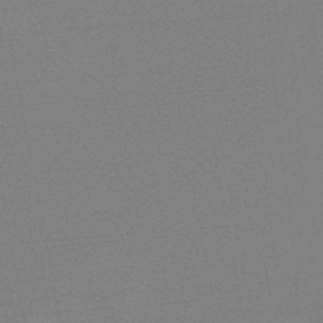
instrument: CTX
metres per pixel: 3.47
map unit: lHb
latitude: -48.5763
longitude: 65.6155
